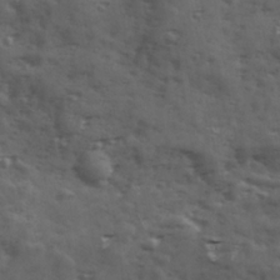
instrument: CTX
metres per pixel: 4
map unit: Ave
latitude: 18.6490
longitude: -132.0822
